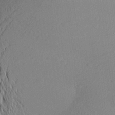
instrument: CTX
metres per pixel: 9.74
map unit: Aa
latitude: 26.4601
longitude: -144.9325
